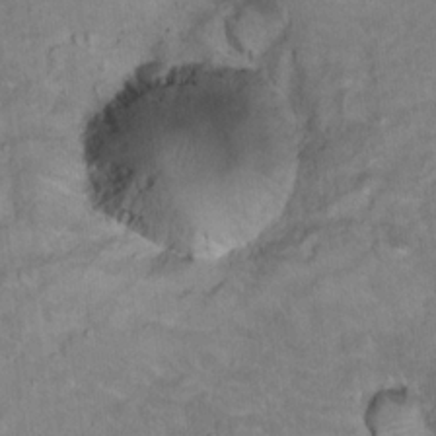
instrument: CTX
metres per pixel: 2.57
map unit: Hto
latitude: 18.0822
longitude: -35.5182
